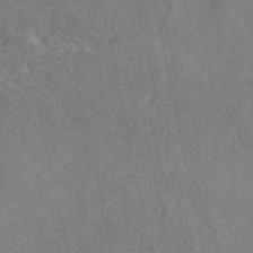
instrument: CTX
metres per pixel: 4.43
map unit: eAb
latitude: 48.8569
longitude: 112.6897
